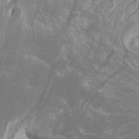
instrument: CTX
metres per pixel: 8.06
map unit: Htu
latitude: -0.6141
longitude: -76.1200
